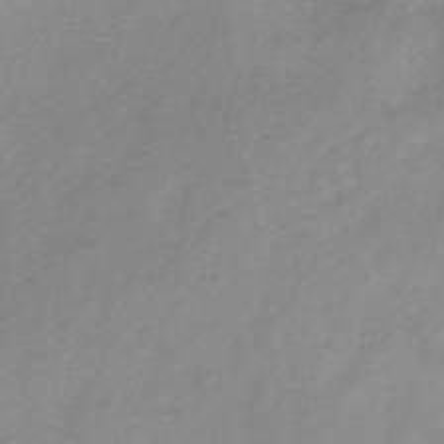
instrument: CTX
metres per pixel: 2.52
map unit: HNb
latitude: -31.9745
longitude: 59.7477
